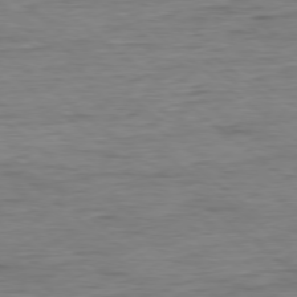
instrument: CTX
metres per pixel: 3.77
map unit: Ap
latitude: -78.7652
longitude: -87.1592
